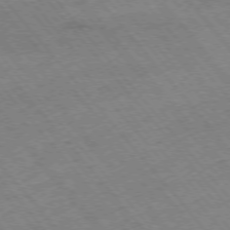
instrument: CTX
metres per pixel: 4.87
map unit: Hpe
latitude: -75.8801
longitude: -16.8758
